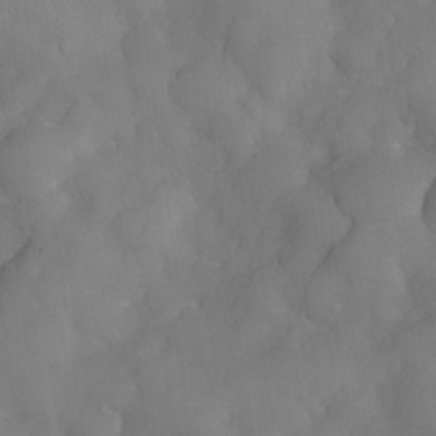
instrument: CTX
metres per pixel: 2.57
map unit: Nve
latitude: -27.2187
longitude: -147.8773
